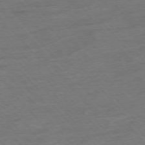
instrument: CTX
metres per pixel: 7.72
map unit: Hpe
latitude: -76.7085
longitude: -11.8961
